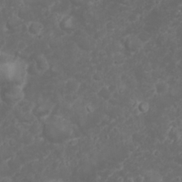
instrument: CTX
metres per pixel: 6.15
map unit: Nhu
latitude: 23.8583
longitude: -60.0444
